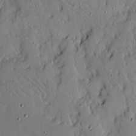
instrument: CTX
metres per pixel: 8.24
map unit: Ave
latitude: 10.1956
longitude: -101.7639
